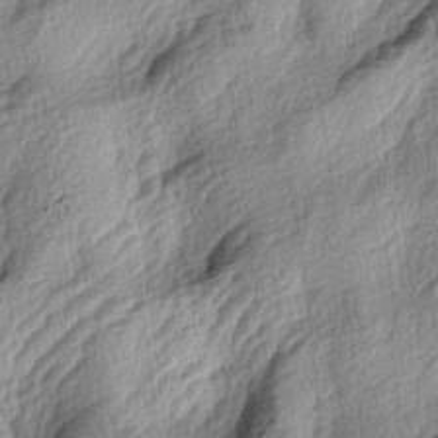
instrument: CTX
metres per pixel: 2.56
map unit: lAa
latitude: -4.7463
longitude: -124.1200
